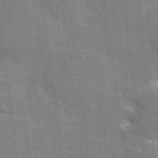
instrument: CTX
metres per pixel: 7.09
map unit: Nhu
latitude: 25.4615
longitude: -54.4412
